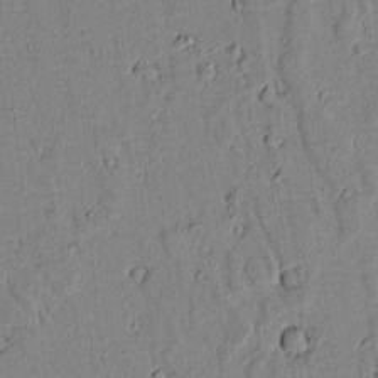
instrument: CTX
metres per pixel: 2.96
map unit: lAvf
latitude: 6.2522
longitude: 169.0864
